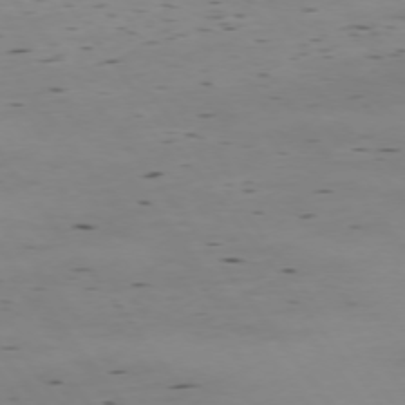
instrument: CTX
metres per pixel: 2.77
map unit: Hpe
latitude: -74.8219
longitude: 3.1242
